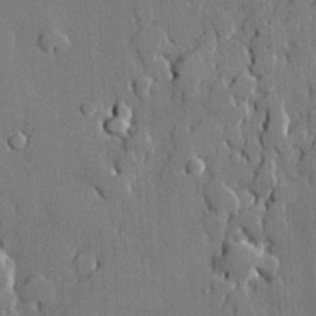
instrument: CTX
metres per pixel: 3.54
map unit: lHvf
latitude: 21.1214
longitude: 145.8422
